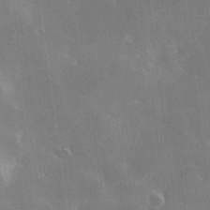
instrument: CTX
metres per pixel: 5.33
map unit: Hve
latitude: 28.8002
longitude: 145.7289
